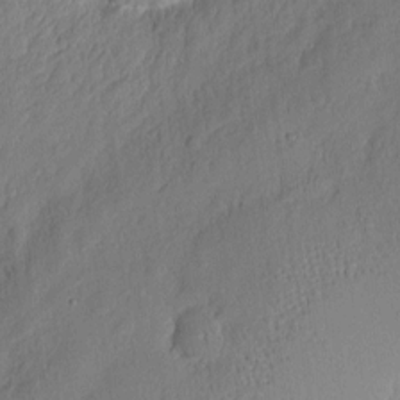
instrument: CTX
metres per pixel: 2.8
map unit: eHh
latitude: 6.8191
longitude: -74.9703
